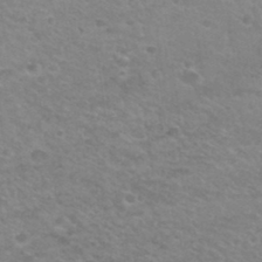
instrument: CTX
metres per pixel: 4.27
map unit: Hto
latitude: 32.4601
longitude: -50.3845
